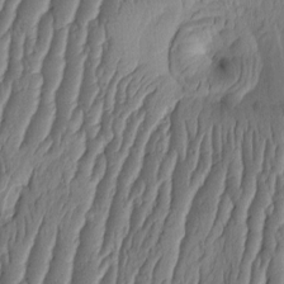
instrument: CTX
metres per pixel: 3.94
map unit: HNhu
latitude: -2.5951
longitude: 13.7856
